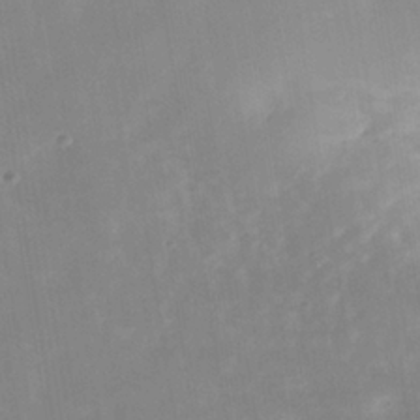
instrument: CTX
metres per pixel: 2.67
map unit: Nhe
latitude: -37.4643
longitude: -118.1955
